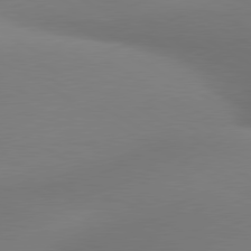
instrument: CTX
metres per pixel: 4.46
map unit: lApd
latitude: 80.1956
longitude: 173.9556
